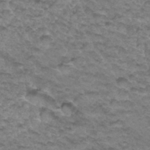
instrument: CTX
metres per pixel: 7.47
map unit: Hto
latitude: 34.2900
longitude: -47.5183
